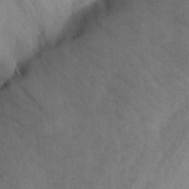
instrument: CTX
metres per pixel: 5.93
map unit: Aa
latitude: 20.0822
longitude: -147.4049
